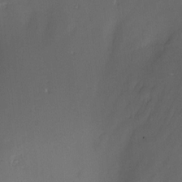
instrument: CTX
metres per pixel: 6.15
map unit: Nve
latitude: -23.3132
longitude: -138.0633
